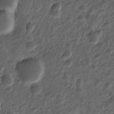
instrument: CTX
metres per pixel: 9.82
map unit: Htu
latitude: -5.1809
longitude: 156.5007
